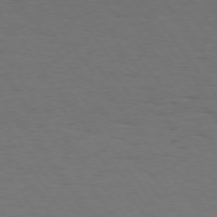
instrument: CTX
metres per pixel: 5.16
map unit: Hpe
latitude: 75.1214
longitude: -130.6491
